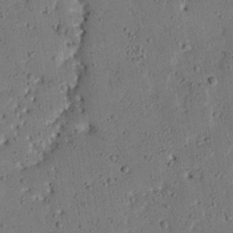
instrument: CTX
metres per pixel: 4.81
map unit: Nhu
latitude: 25.0836
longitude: -72.7436
